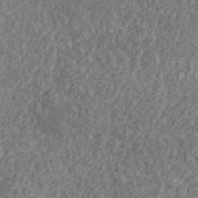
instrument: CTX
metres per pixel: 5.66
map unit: lHvf
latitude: 37.8961
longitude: -89.6316
